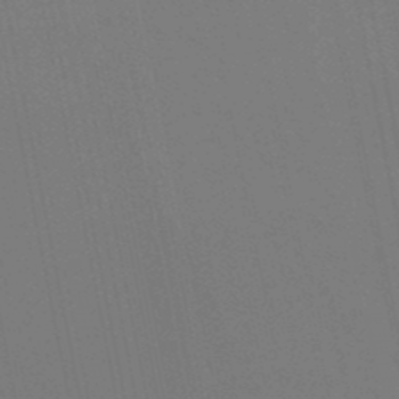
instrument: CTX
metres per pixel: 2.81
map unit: lHb
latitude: -49.2376
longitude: 75.0109
